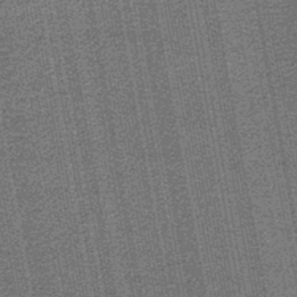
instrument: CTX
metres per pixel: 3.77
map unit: lHb
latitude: -44.9353
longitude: 58.2550
